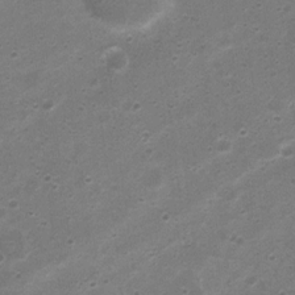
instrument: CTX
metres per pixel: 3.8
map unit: Nhu
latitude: 4.3089
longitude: -26.1578
